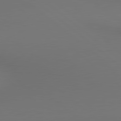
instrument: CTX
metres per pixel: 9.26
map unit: lApd
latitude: 80.5546
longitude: 154.7463
